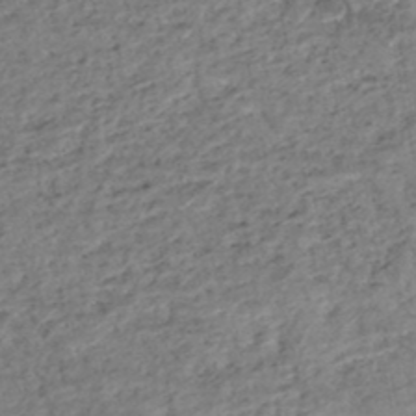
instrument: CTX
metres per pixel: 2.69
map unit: HNhu
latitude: -47.9745
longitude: 102.7652
